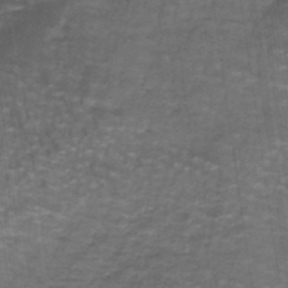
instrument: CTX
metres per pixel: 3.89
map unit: lHb
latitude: -41.0108
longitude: 55.8989
